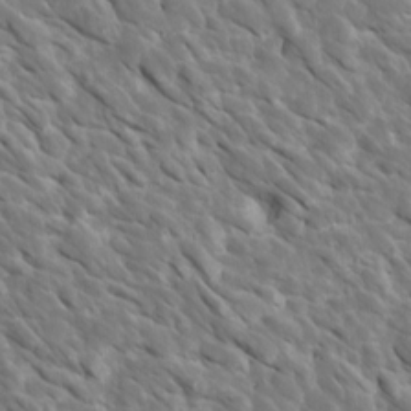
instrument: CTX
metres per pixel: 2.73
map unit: Htu
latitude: 1.6882
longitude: 142.8785
